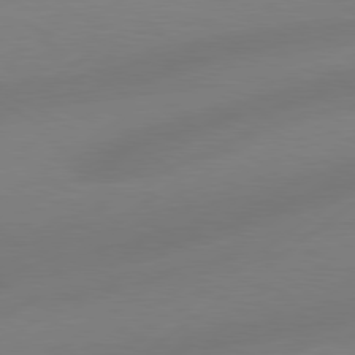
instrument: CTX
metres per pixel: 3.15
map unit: Hpe
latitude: 79.0459
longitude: -131.1215
